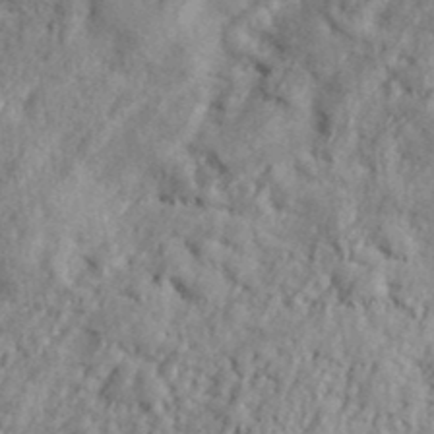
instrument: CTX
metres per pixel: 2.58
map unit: lHvf
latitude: 38.5924
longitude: -91.0458
